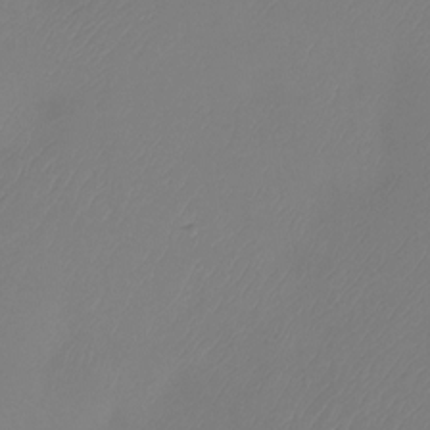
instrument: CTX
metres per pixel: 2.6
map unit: Htu
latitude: -13.9556
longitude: -49.3293
